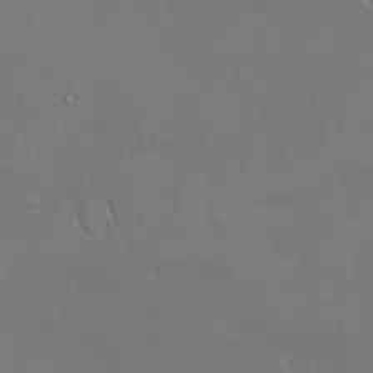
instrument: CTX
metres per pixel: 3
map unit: Hve
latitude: -10.4440
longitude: 173.6911
